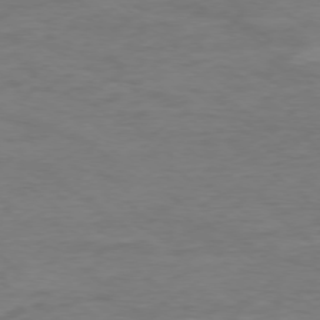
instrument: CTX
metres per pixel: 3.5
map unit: Ap
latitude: -76.6141
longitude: -77.3859
